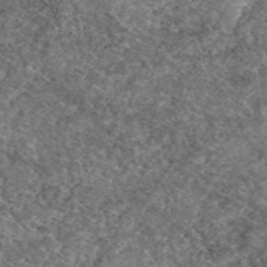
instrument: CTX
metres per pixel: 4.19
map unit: eAb
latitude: 48.7435
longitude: 113.8234
